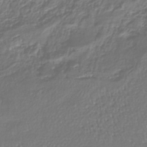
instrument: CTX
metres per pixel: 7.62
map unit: lHb
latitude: -38.6330
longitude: 58.8030
